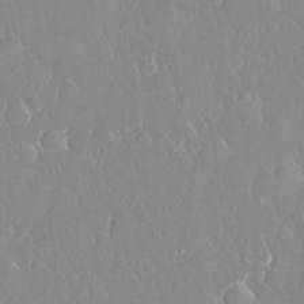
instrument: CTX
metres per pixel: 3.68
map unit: eHh
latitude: 32.9136
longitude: -59.8205
